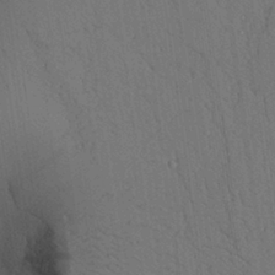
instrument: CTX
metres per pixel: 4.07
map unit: Aa
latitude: 26.8191
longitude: -137.8773
